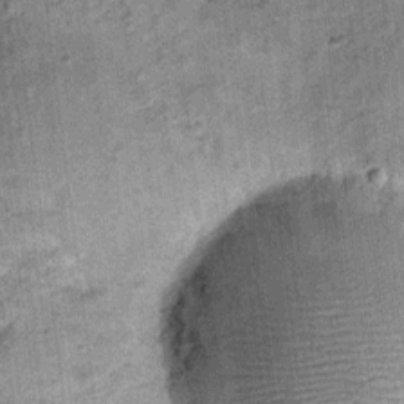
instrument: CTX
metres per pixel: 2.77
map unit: Ht
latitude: 10.7435
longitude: -38.8380
